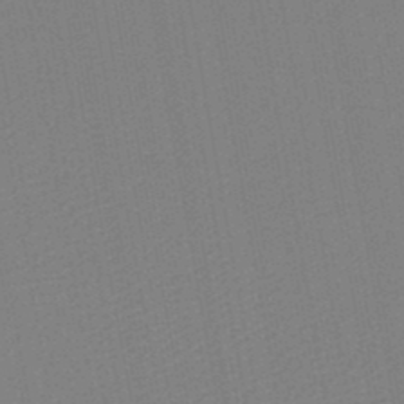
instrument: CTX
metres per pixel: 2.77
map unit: lHb
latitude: -46.6329
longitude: 72.8975
